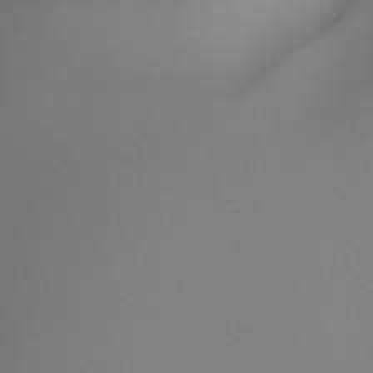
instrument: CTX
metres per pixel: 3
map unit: Ht
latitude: -13.4077
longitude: -51.2159
